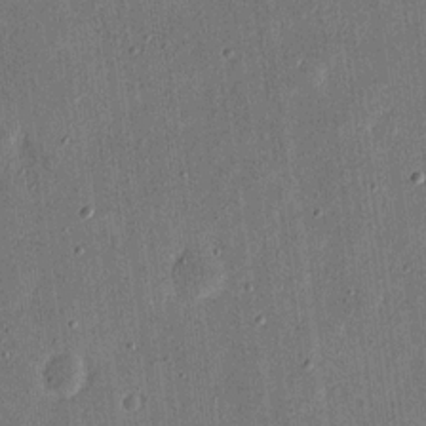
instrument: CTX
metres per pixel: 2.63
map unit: eHh
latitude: 16.2900
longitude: -70.5735
